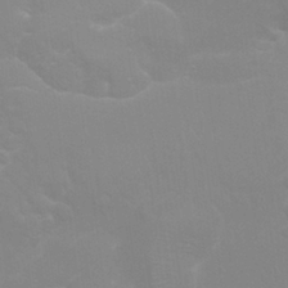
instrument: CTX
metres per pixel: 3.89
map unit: Nhu
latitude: 25.1592
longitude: -53.9528
